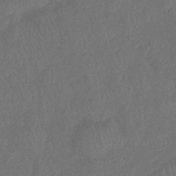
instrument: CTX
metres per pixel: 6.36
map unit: eHb
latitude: -39.9367
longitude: 77.2187
